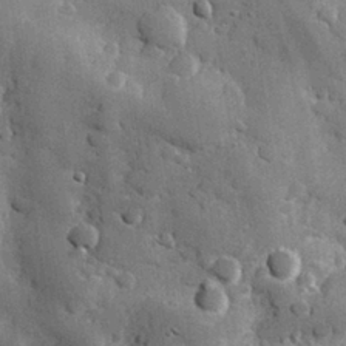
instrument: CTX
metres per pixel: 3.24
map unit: eHh
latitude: 28.6301
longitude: -74.5924
